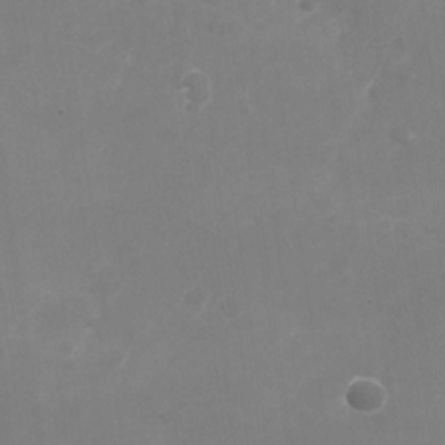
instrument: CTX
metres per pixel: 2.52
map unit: Nhu
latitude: -28.5952
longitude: -66.3656
